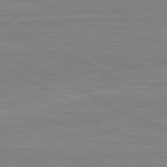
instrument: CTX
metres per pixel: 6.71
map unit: lApd
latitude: 80.8191
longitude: 170.2551
